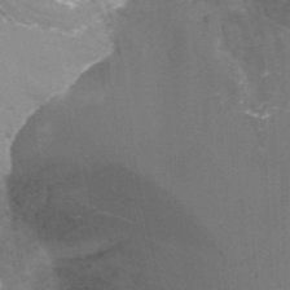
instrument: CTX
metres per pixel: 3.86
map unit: Ht
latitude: -4.0094
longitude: -27.3104
